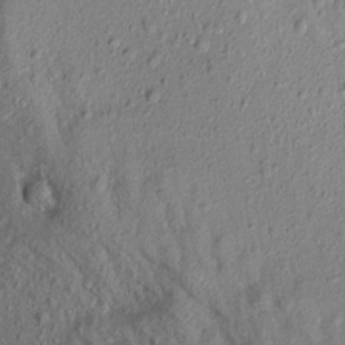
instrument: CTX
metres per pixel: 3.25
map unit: Aa
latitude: 16.7624
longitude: -146.9892
